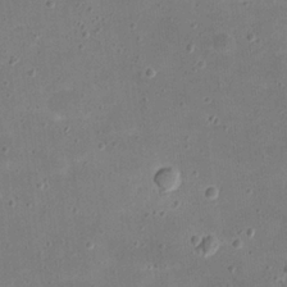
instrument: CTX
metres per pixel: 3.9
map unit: eHh
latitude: 21.0270
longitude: -63.6883
